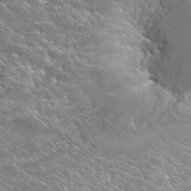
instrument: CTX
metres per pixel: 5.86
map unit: Hto
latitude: 27.0270
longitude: -41.7638
